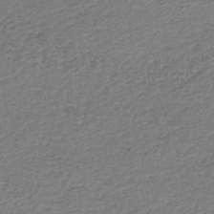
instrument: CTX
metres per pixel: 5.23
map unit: lHb
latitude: -44.4251
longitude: 59.3509
